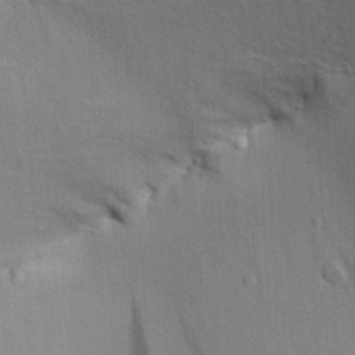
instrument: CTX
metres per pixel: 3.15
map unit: Aa
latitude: 32.1767
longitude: -135.5749
